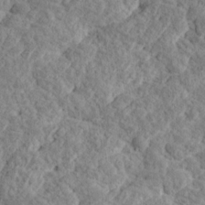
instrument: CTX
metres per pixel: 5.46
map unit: Ave
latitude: 17.5371
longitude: -135.0647
